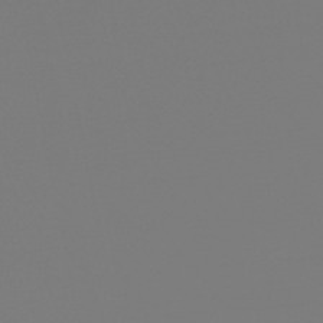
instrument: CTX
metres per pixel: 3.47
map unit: eHb
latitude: -49.8612
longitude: 84.9730
